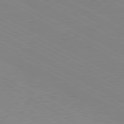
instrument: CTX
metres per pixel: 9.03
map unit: lApd
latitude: 80.6679
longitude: 151.0486
